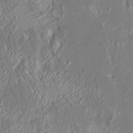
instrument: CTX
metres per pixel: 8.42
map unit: HNhu
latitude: 5.9906
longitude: 7.6155
